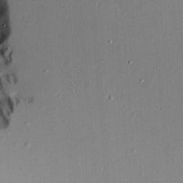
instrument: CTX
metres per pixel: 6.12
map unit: Aa
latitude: 18.5356
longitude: -126.4412
